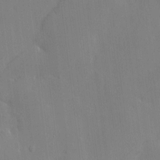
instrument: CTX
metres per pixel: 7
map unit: HNhu
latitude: 3.5749
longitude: -6.7246
